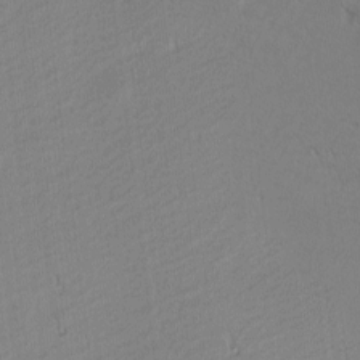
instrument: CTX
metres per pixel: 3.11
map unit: Nhu
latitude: 1.5749
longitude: -78.3845
